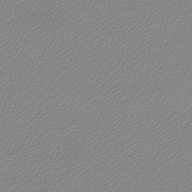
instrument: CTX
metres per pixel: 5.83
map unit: lHb
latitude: -44.7652
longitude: 61.8611
